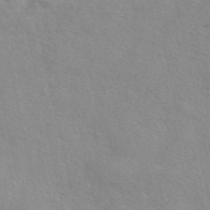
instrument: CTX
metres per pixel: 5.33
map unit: eAb
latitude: 49.6505
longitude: 120.4251
